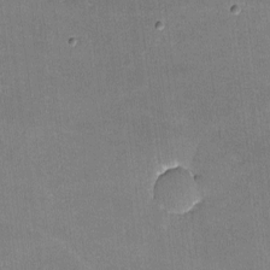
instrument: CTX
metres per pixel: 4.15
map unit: lHvf
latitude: -10.5385
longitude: -100.5924
